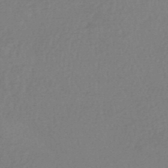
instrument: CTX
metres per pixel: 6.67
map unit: HNhu
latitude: -48.6708
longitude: 97.8234
